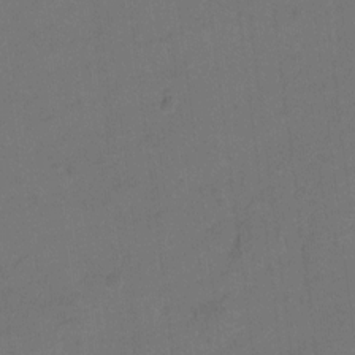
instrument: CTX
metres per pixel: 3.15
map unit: Hto
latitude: 3.9528
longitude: -32.8380
